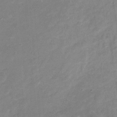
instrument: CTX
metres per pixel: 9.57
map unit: Nhu
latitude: -27.7099
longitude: -73.7261
